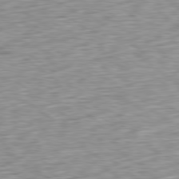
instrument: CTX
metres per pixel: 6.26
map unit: Ap
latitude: -79.8989
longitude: -70.1389
